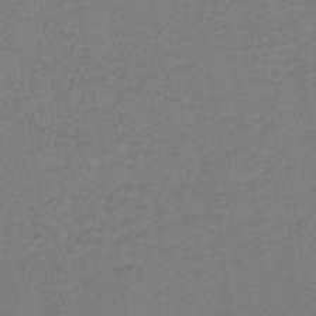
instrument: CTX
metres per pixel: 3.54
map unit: lHb
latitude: -38.9164
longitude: 58.1605
